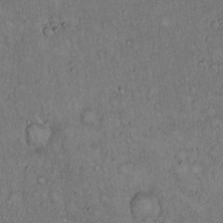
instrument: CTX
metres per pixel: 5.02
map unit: Hto
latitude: 14.3090
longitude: -57.1214
